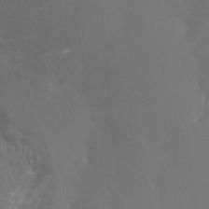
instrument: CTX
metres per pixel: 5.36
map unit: Htu
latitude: -13.9178
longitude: -44.7057
